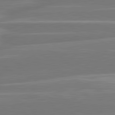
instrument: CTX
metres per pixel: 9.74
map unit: lApd
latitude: 81.1592
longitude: -129.6127
